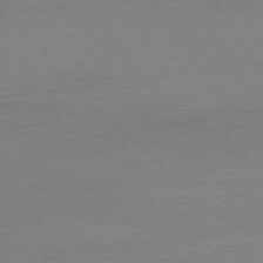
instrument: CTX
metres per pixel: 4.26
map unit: Ap
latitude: -77.6155
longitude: -69.7828
